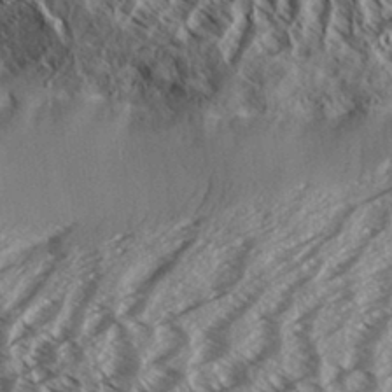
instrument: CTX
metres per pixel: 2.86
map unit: Aa
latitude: 33.4237
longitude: -139.1592
